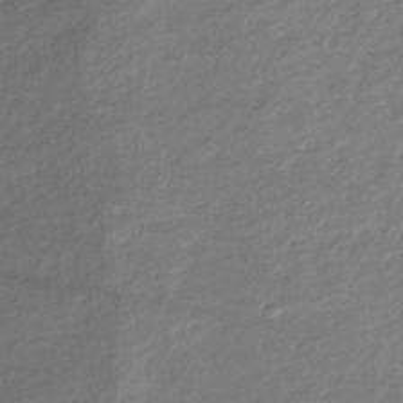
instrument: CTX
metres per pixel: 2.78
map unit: lHb
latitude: -36.3873
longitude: 71.9367
